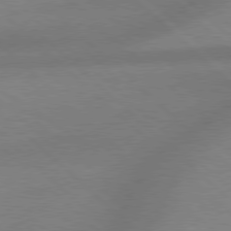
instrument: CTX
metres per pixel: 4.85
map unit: Hpe
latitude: 77.8772
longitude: -156.8002
